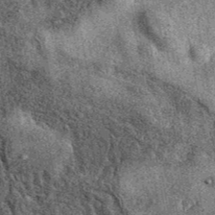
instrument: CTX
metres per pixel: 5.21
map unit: eAb
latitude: 39.9150
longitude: 108.5952
